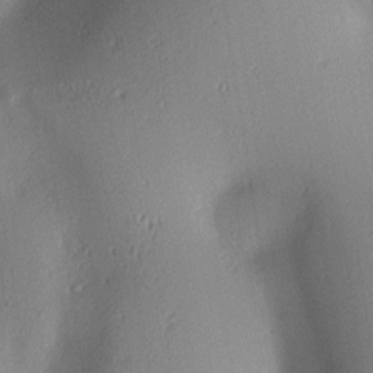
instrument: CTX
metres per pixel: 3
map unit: lAa
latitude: 2.3845
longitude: -116.4223
